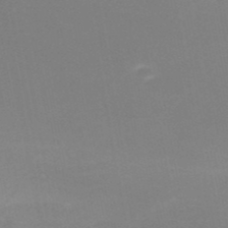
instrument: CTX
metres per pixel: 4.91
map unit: HNb
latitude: -50.7841
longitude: -50.6679
